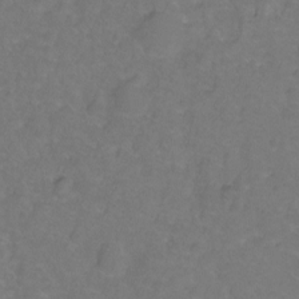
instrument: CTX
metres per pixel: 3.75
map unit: Hto
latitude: -2.0472
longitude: -34.2333
